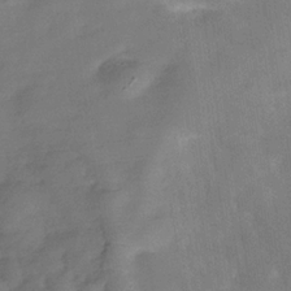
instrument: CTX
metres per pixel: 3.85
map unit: Hve
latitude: -31.9556
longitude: 93.5966
